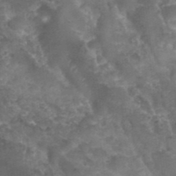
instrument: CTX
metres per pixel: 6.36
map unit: Nhu
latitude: 28.5168
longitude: -54.9703
